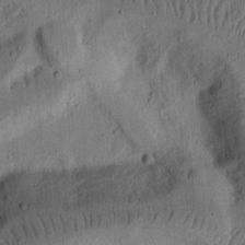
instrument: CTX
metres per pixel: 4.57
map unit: Ht
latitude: 14.1200
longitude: -74.3278
